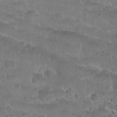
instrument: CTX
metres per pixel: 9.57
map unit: Nhu
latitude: 25.8016
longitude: -52.4223
